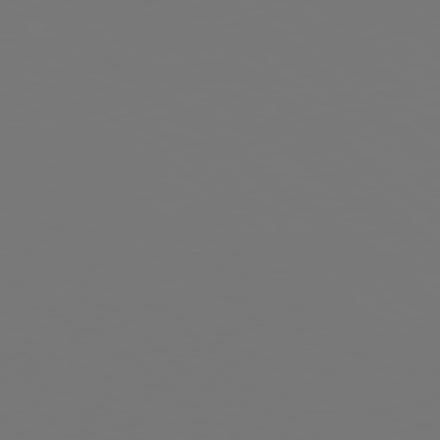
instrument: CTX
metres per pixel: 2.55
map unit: Hpe
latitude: 78.8191
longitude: -138.1956
